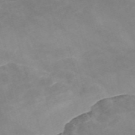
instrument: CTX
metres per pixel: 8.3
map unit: Nve
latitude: -58.2172
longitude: 58.8407
